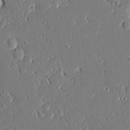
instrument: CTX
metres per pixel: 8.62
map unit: Ave
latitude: 16.3656
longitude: -140.7057
